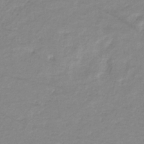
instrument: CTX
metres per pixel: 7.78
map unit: eHb
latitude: -36.2550
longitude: 74.5385
